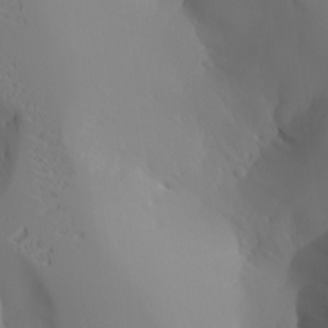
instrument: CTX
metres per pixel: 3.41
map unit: Aa
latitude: 24.3278
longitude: -127.2915
